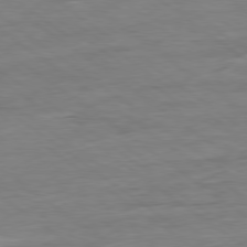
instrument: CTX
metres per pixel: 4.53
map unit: Ap
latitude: -80.0094
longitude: -80.8569
